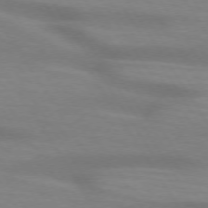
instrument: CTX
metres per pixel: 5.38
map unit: lApd
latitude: 73.4238
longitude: -53.7828
